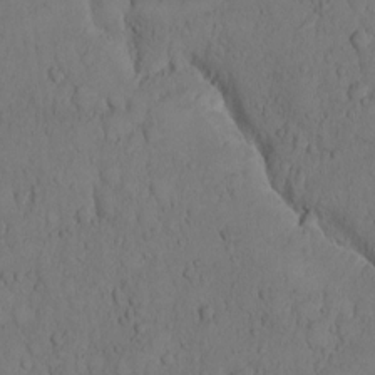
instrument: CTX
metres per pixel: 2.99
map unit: Hto
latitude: 9.5749
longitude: -57.5560
